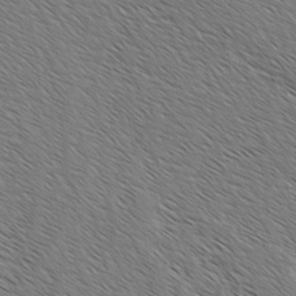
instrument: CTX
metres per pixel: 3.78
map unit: lAvf
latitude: -2.2550
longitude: -113.1781
